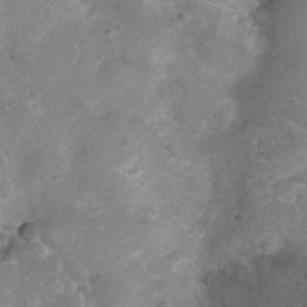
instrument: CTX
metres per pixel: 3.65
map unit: Nhu
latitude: 3.2537
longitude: -25.0269
